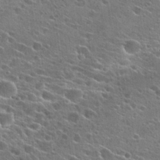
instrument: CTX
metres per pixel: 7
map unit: Hto
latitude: 26.0255
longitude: -44.4412
